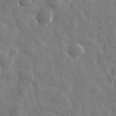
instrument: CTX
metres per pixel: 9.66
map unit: eHh
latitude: 31.8017
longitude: -71.3481
